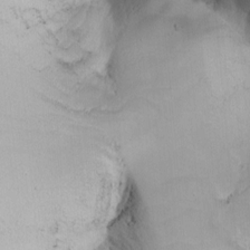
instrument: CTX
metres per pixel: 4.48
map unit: Nhu
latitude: -5.8800
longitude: -90.8191
